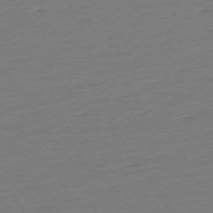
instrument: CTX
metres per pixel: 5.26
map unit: Ap
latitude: -74.7464
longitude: -80.7624
